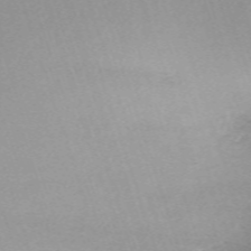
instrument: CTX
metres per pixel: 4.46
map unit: eHh
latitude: -63.0297
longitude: 50.4629
